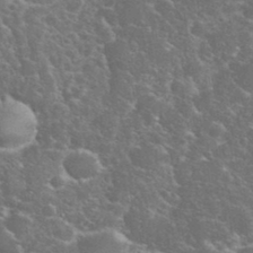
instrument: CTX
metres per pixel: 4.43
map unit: eHh
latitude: 36.3090
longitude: -61.6316
